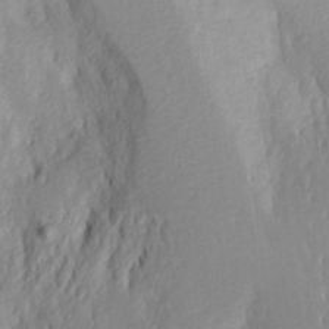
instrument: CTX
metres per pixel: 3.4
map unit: Aa
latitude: 25.9906
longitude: -147.3104
